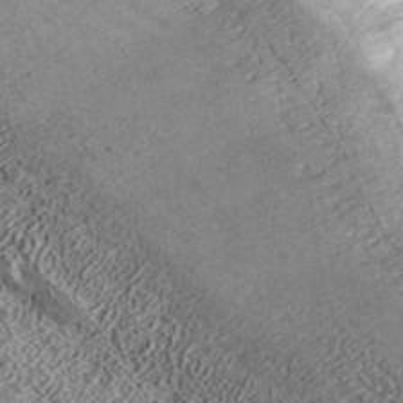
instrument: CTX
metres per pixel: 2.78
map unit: ANa
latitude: 39.5560
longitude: 17.8612
